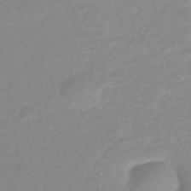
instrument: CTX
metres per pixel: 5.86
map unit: eHb
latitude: -45.3321
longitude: 89.3698
